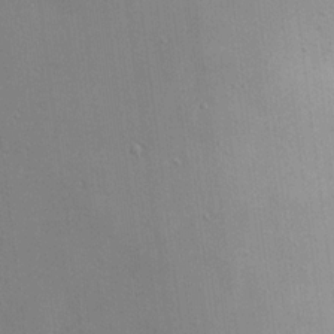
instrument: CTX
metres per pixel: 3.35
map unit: Aa
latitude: 18.5545
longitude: -140.8569
